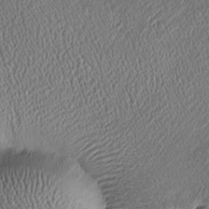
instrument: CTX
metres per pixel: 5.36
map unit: Htu
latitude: -6.7085
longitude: 159.5588
